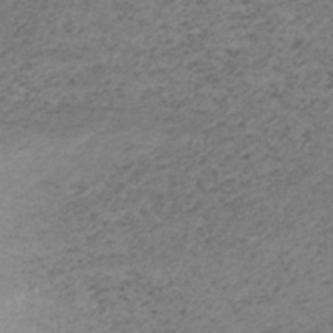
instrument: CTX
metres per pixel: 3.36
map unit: HNb
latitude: -33.3888
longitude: 62.8975
